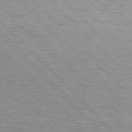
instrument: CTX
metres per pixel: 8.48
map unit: Hpe
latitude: 76.7246
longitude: -165.4615
